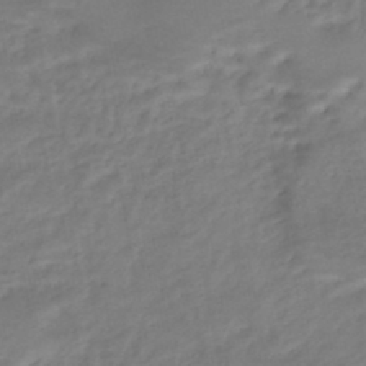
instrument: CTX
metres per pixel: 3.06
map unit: Nhe
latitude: -46.8786
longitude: 152.5007
